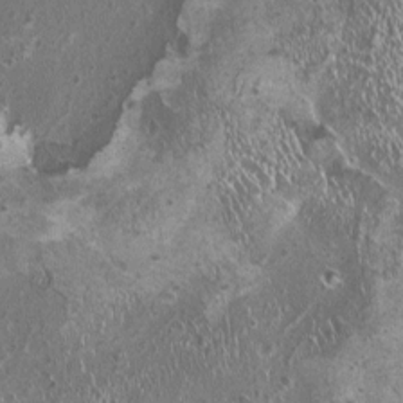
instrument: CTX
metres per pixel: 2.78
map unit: HNhu
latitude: 0.1577
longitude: 1.4266
